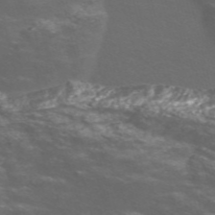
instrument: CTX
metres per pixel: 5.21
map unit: Nve
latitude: -56.9541
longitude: 54.0661
